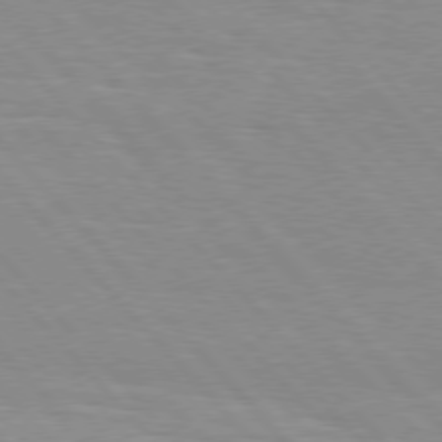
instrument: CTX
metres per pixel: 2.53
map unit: Hpe
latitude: 76.3278
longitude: -154.4034
